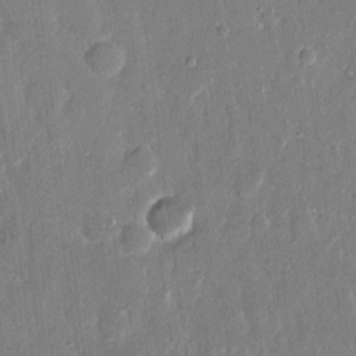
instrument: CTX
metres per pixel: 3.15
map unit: eHh
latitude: 14.2523
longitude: -70.4790
